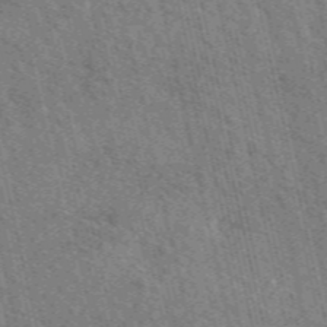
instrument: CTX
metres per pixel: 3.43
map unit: eAb
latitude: 51.1214
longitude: 113.5210
